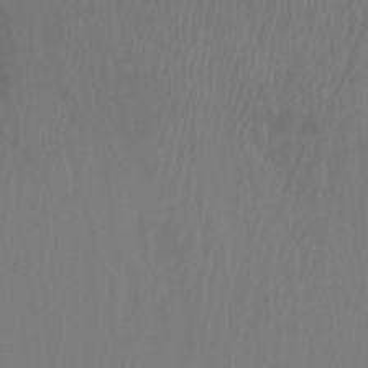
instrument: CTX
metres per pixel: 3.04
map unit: Ht
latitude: -14.9353
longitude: -54.9514
